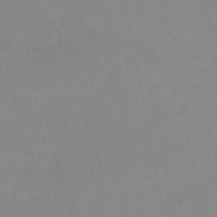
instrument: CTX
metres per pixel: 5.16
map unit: HNb
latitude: -50.1228
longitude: -40.5167
